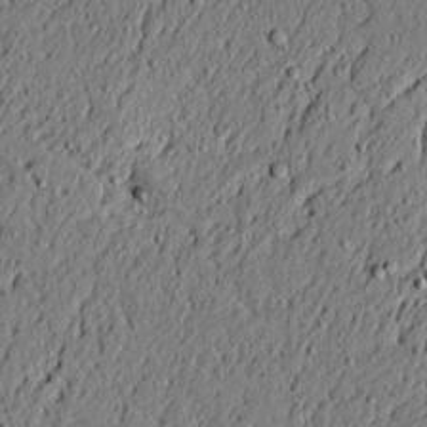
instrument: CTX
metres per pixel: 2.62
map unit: lAvf
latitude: 5.2726
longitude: 167.4454
